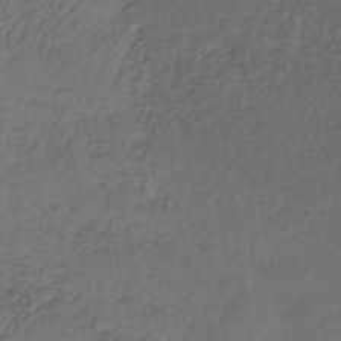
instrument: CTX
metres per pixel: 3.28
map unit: lHb
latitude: -37.8989
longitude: 59.1620
